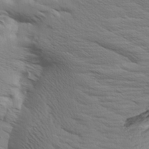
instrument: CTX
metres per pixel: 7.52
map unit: Aa
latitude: 8.6491
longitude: -140.7813
